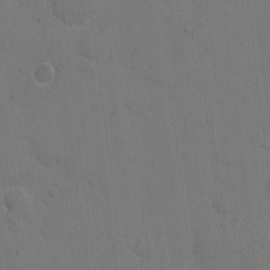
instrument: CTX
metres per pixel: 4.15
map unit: eHh
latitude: 5.4993
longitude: -65.8205
